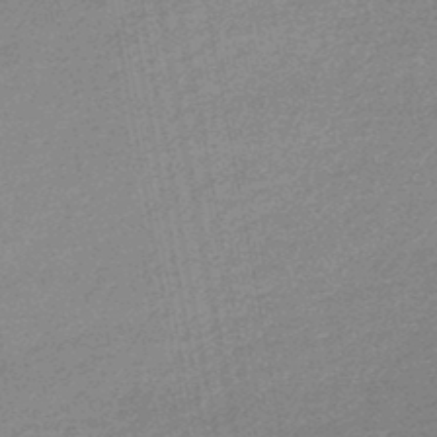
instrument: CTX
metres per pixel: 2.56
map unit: lHb
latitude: -46.3873
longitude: 71.9556
